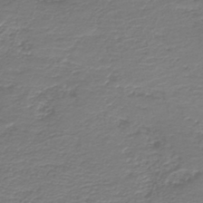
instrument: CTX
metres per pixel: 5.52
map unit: HNb
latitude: -42.5195
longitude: 50.1606
